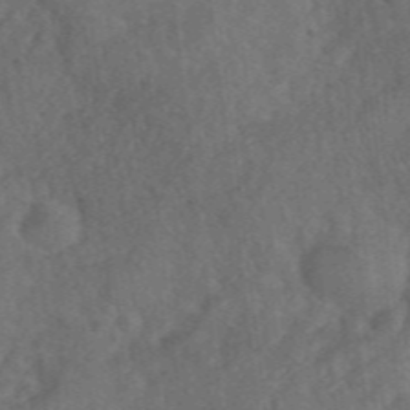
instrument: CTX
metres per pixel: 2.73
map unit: eHh
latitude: 39.8961
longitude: -55.9717
